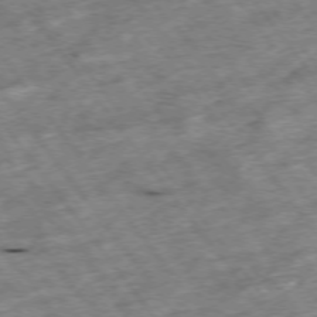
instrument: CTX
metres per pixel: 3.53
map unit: Hpe
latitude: -75.2376
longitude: -21.6694
